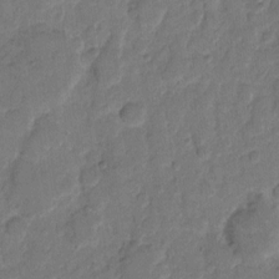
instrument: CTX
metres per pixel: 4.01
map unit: eHh
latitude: 9.5938
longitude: -64.4034
